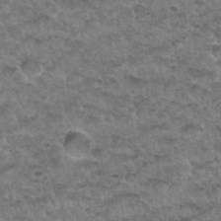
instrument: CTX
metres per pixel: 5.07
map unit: Hto
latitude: 33.1403
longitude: -48.4790
